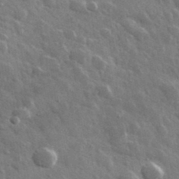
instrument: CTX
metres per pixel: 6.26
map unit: lHvf
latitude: 36.1578
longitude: -89.4238
